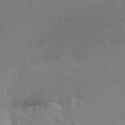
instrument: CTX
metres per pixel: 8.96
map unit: Aa
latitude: 17.1403
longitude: -144.6679
